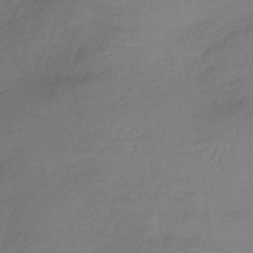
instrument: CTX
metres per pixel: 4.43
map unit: lHb
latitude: -36.8408
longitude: 68.9541
